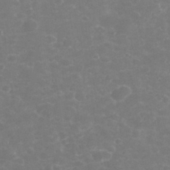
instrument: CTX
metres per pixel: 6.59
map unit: eHh
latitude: 32.4223
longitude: -60.8191
